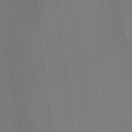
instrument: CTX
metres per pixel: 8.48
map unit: Ht
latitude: -8.5385
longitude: -39.0458
